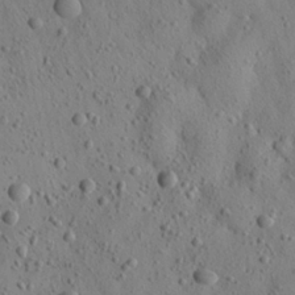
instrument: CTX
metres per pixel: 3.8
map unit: Aa
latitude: 22.5735
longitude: -142.7246
